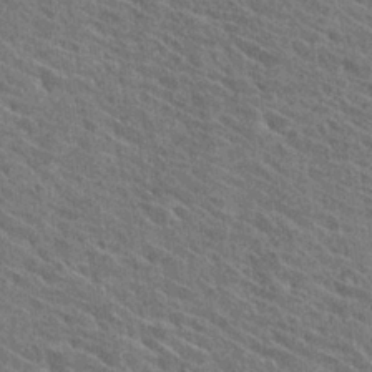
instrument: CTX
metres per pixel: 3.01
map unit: Hto
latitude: 26.1011
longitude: -40.8757
